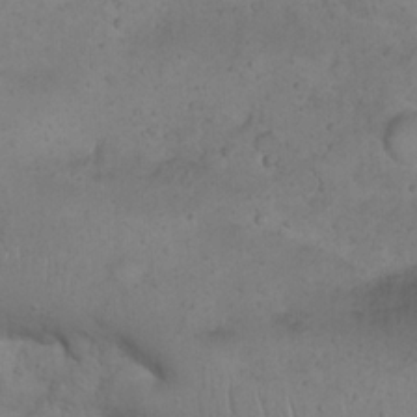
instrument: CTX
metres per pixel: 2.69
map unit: Nhu
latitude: 23.0836
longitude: -66.4979
